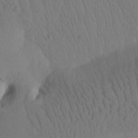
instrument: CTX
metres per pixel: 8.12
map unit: Htu
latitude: -0.3307
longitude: 173.6533
